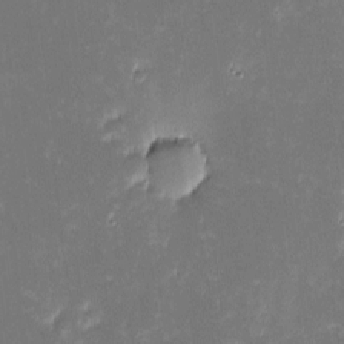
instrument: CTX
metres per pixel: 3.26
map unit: eHh
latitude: -2.5195
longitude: -86.0633
